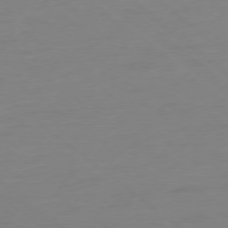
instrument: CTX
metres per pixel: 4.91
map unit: Ap
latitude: -78.2739
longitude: -76.3845
